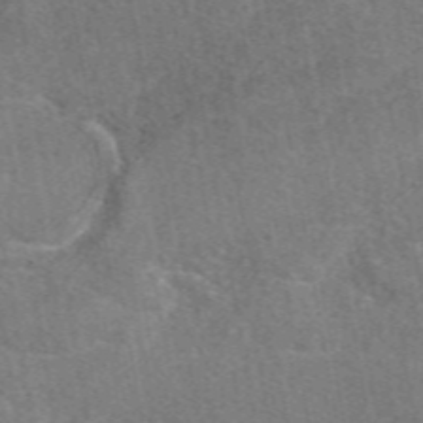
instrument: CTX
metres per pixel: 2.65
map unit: eAb
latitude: 48.8569
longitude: 113.2187
